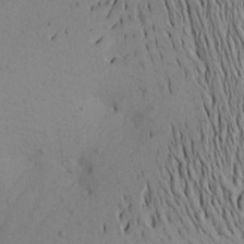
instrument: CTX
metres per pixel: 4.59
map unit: Aa
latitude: 21.7072
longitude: -144.8758
